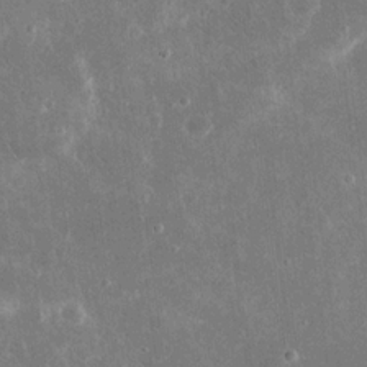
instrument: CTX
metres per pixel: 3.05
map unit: eHh
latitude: 16.9703
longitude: -71.3104
